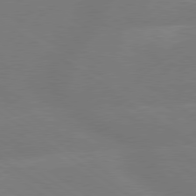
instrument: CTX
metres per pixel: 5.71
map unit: lApd
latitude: 79.1970
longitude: -150.1389
